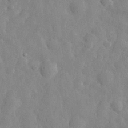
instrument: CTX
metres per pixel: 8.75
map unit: eHh
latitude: 31.9906
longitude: -72.3657
